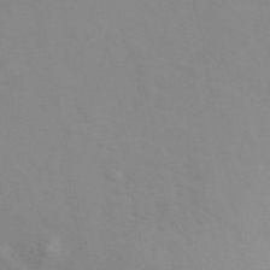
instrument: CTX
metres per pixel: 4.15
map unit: ANa
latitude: 50.0255
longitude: -73.1970
